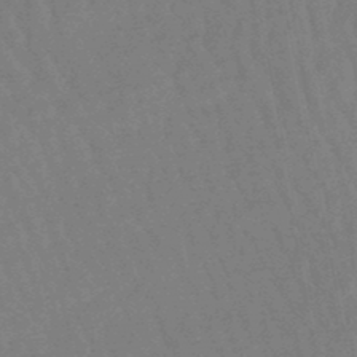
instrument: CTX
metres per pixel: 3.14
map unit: eHb
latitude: -46.7463
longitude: 80.3873
